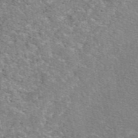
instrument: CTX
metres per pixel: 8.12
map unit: eAb
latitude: 49.5371
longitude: 114.8597
